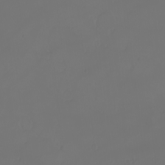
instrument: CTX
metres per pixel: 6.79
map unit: eHh
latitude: -3.2564
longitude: 19.8233
